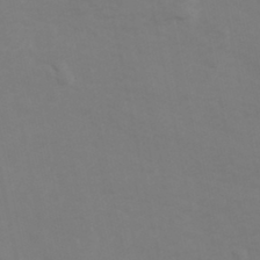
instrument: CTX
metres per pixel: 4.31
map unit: Hve
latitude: 33.4993
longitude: 150.6896
